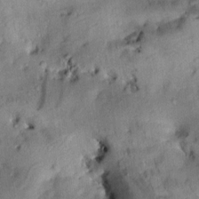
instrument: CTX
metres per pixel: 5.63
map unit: Aa
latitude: 10.3656
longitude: -143.1970
